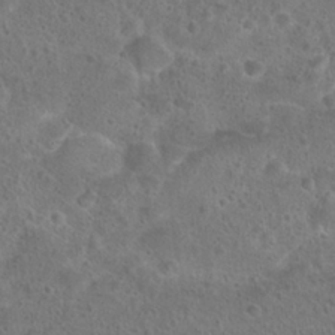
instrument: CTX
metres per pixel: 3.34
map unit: Hto
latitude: 23.4048
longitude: -48.4412
